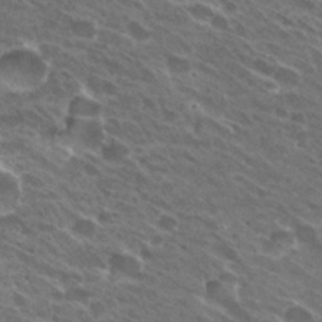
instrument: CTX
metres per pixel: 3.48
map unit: Hto
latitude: 31.8017
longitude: -42.9325
